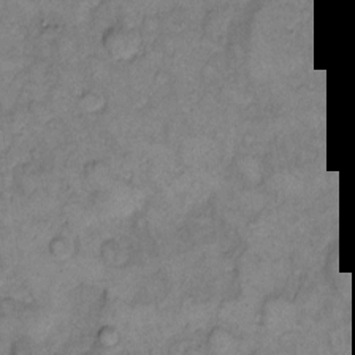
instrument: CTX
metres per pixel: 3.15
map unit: eHh
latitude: 11.8017
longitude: -64.3467
